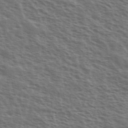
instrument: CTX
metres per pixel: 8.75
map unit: Ave
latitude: 38.2522
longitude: -111.4616
